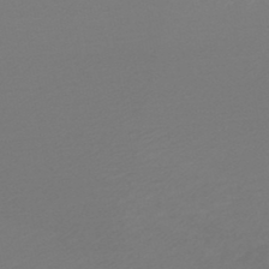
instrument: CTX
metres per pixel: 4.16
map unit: lHb
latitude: -45.5021
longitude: 64.4818
